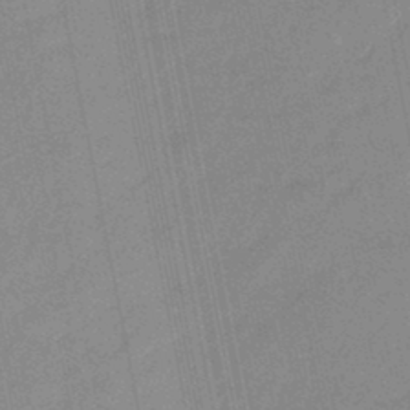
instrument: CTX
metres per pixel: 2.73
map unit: eHb
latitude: -45.8422
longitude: 86.8975
